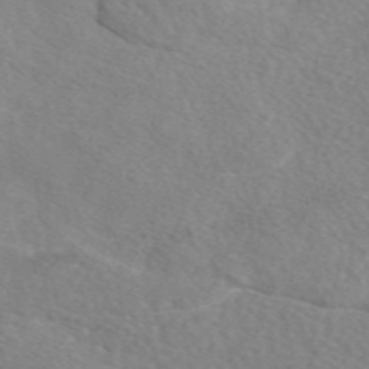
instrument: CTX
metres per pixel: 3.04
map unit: eAb
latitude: 49.1403
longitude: 117.5777
